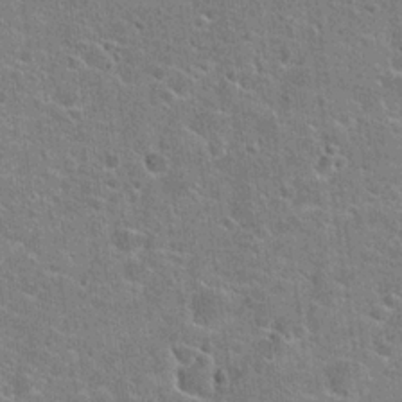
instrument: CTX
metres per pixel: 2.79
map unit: Hto
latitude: 22.6868
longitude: -44.9136
